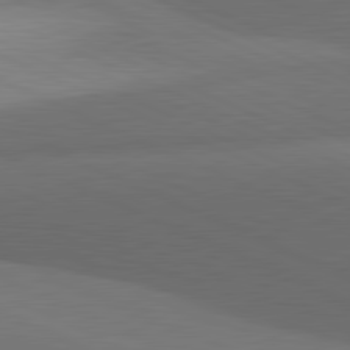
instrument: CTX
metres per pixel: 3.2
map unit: lApd
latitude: 81.4804
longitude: 138.5574
